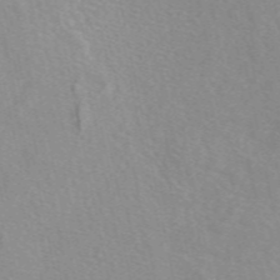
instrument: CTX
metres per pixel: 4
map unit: eAb
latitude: 50.1011
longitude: 118.0283
